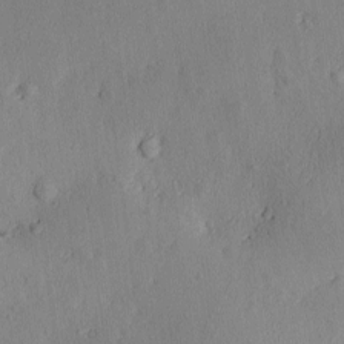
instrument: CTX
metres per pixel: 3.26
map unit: Ave
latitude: -10.2928
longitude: -121.8017
